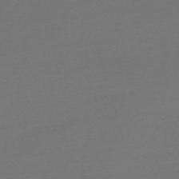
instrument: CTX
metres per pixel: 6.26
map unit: Nve
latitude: -59.0864
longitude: 56.8408
